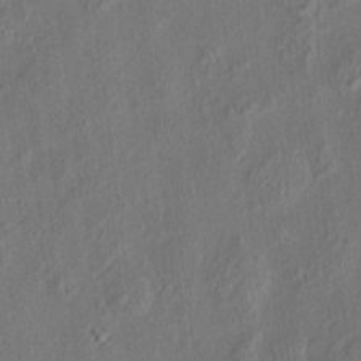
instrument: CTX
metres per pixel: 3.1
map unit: eHh
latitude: 5.6127
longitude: -77.1025
